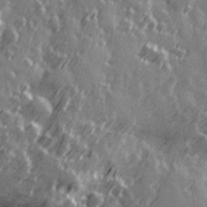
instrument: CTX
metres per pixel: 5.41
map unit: Hve
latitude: 26.3089
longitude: 146.8408
